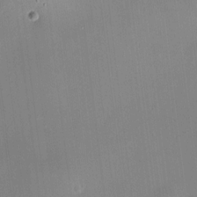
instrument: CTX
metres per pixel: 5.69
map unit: HNhu
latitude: 8.6302
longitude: 9.4832
